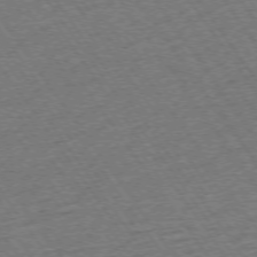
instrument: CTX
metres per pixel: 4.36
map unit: Ap
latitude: -74.6708
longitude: -89.1592
